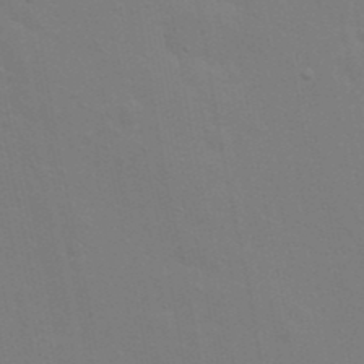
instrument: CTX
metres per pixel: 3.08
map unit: Nhu
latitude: 20.8380
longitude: -72.7813
